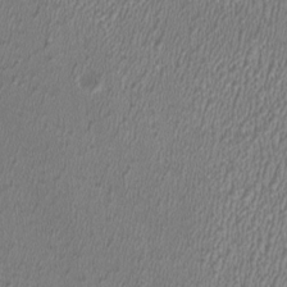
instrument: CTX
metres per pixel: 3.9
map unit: HNhu
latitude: 0.5923
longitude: -0.4979
